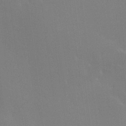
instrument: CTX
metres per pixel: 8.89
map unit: Hve
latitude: 23.2915
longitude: 145.9178
